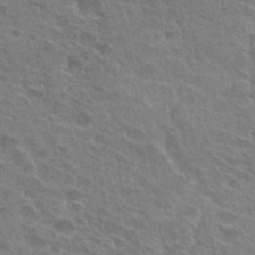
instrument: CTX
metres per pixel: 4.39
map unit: Hto
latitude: 31.8206
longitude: -41.3859
